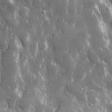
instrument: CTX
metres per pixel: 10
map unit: lHvf
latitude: 31.1404
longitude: -92.1766
